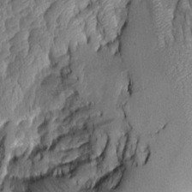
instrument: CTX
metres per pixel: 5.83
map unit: Aa
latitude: 7.4048
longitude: -128.9325
